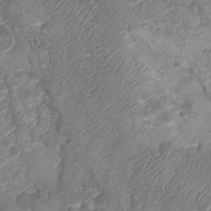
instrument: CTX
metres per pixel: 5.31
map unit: Ht
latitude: -3.1809
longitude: -20.6113
